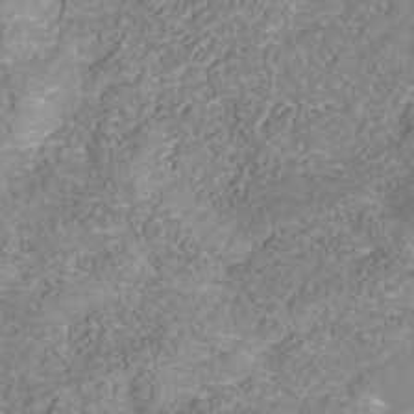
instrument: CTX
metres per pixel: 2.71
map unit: Nhu
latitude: -41.5399
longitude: -83.8961
